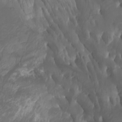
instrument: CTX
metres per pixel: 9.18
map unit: Nhu
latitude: -4.7463
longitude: -76.2144
